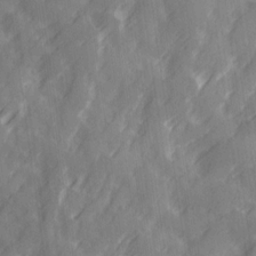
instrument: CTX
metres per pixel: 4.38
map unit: Ave
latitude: 19.7638
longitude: -131.9717
